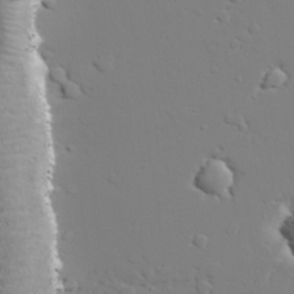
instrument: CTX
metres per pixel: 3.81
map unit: lAvf
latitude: 27.4993
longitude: -108.2522
